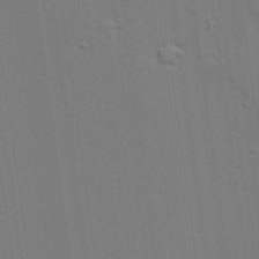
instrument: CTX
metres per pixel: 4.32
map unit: lAvf
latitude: 27.9339
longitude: -108.6301
